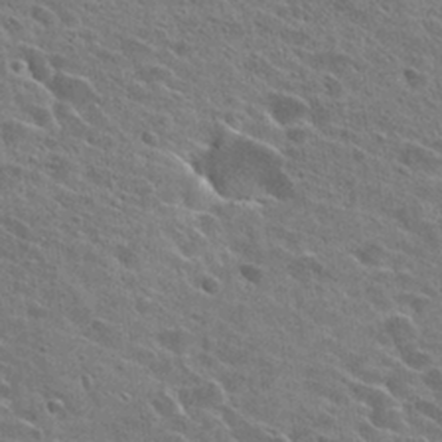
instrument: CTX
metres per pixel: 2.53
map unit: Hto
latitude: 26.4979
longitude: -43.0647
